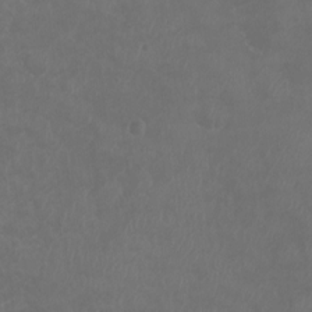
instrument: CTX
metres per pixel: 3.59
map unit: Ht
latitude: -6.1983
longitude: -21.0081
